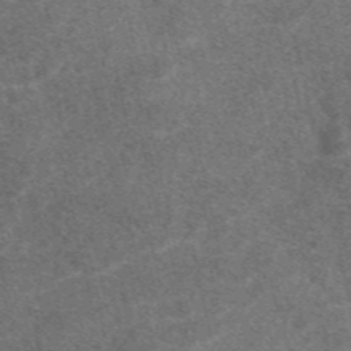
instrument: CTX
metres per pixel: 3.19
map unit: eAb
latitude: 47.3293
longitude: 119.4077
